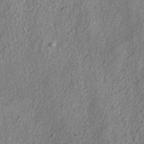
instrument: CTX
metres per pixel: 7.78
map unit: ANa
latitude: 37.5182
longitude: 15.9556
